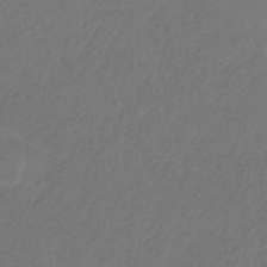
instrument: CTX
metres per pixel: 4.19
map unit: lHb
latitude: -30.7652
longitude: 65.6911
